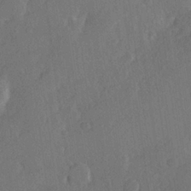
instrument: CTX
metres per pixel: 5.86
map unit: Hve
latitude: 24.1011
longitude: 145.0487
